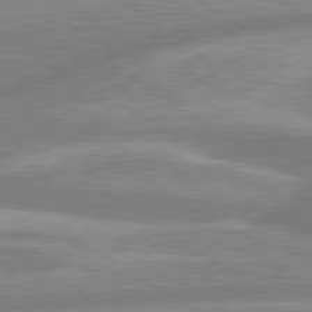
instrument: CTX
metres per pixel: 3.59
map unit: lApd
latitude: 80.1578
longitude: -164.9514
